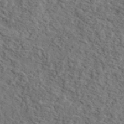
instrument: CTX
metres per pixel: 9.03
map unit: lHvf
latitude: 37.1214
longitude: -87.3481
